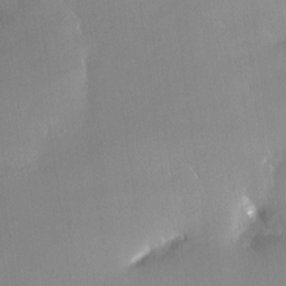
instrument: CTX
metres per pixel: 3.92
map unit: Nhe
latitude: -28.0283
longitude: -110.5735
